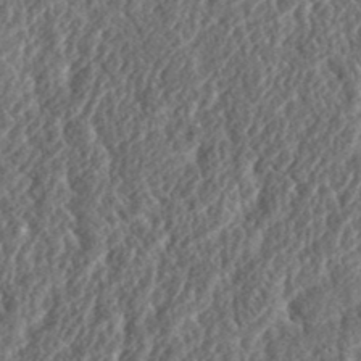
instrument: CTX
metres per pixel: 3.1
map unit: eHh
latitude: 37.3293
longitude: -138.3467
